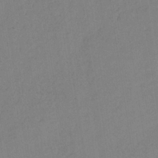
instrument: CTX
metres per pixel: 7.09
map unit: lHb
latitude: -35.0108
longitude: 63.8800
